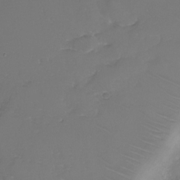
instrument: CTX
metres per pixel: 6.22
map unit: Nhe
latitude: -32.9542
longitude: -93.8961
